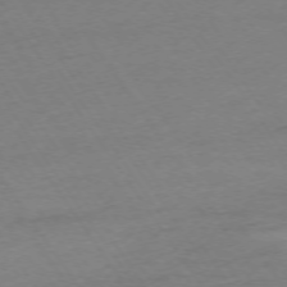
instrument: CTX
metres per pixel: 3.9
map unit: Ap
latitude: -74.5007
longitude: -85.8206
